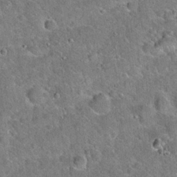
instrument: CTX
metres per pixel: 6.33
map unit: Hto
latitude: 19.4615
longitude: -50.1577
